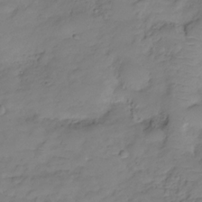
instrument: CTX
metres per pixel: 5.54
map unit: Hve
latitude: -29.1053
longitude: 94.5951
